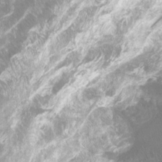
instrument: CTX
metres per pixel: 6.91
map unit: Htu
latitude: -6.8597
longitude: -48.9514
